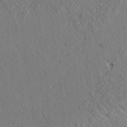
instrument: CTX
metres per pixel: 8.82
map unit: lAvf
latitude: 6.6679
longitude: 159.0675
